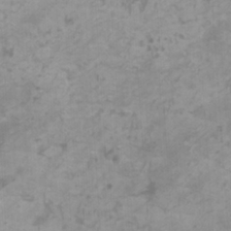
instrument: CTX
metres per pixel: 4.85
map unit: HNhu
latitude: 1.9528
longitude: -2.4034
